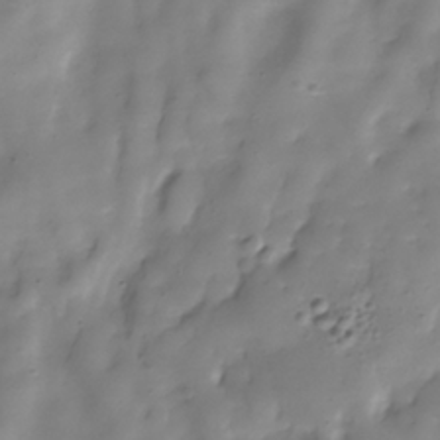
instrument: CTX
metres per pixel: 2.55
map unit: Hve
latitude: -30.6140
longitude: 94.3873
